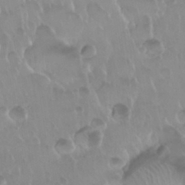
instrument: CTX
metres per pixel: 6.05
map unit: Nhu
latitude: 29.7827
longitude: -56.8002
